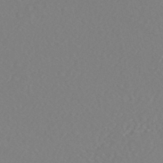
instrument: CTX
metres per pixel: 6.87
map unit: HNhu
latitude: -47.0675
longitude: 104.7274
